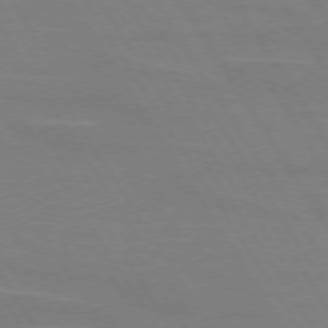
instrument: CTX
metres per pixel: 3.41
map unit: lApd
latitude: 73.8584
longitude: -56.1388
